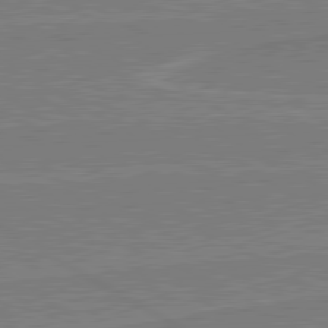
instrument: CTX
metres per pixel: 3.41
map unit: lApd
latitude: 80.6868
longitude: 169.2187
